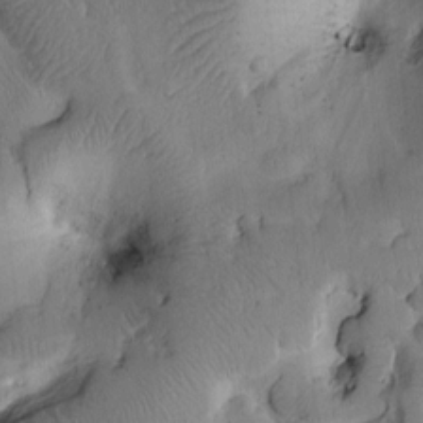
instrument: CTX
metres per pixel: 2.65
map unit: Htu
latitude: 2.5168
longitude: 178.0850
